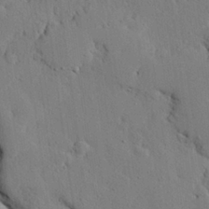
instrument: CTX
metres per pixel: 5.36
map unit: eHh
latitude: 24.7435
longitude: -80.5357
